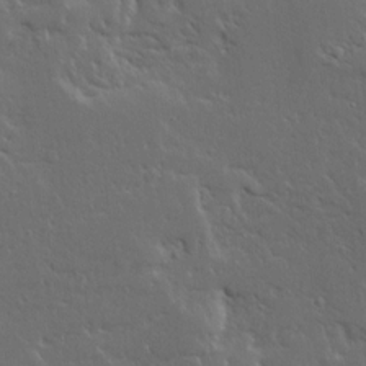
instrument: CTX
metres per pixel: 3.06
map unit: Ave
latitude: 15.0270
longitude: -139.1781
